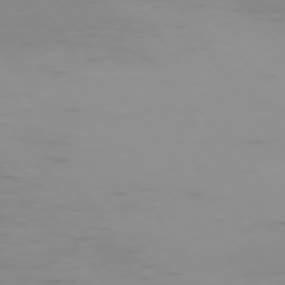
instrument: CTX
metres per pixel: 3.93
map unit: Ap
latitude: -74.4062
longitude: -82.0633
